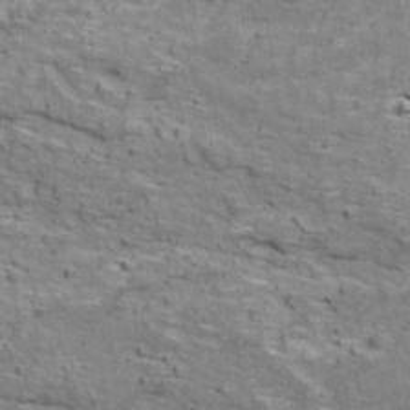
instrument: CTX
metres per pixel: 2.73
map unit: Ave
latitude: 18.4034
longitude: -134.1200
